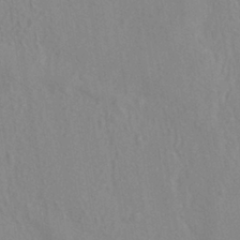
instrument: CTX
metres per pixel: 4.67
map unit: ANa
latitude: -38.9164
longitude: 95.6344
